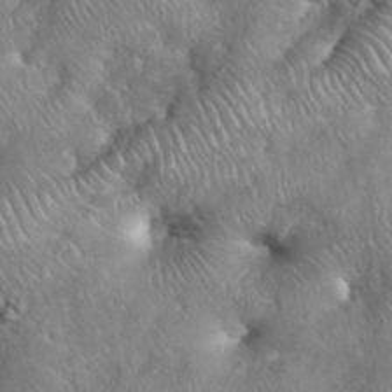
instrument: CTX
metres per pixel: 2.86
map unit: eHh
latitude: 38.6868
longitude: -57.4237
